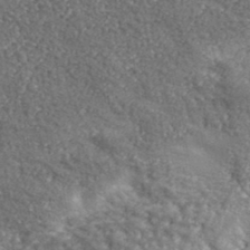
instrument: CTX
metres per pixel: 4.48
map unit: lHvf
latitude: 37.9150
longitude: -88.2901
